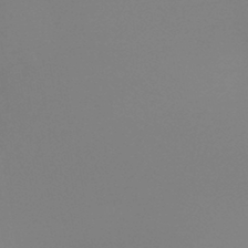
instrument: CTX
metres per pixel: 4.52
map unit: lHb
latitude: -45.2943
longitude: 64.5763
